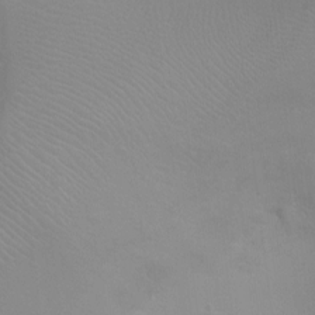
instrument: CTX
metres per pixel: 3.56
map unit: Ht
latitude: -4.9730
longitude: -28.7813
